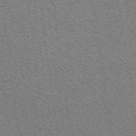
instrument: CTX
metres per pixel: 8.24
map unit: Hve
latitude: 2.6112
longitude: -124.9891
